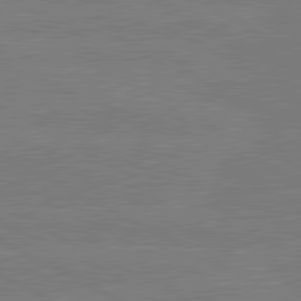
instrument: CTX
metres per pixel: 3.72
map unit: lApd
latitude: 80.8758
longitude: -127.3293
